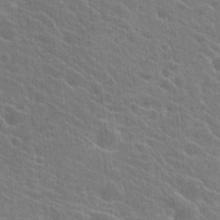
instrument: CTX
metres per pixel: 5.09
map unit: Hto
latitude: 23.5560
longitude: -40.7435
